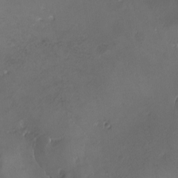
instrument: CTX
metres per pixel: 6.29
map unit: Ave
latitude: -7.7288
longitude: -121.8773
